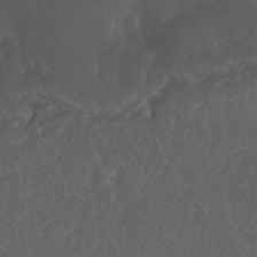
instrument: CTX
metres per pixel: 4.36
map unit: Nhu
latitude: 22.6112
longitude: -65.9528
